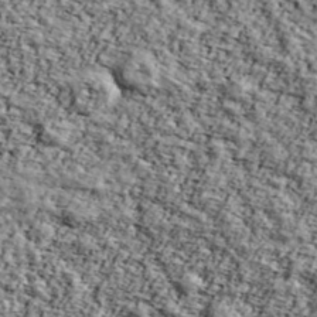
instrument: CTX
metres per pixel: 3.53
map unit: Ave
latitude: 43.2915
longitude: -110.7435
